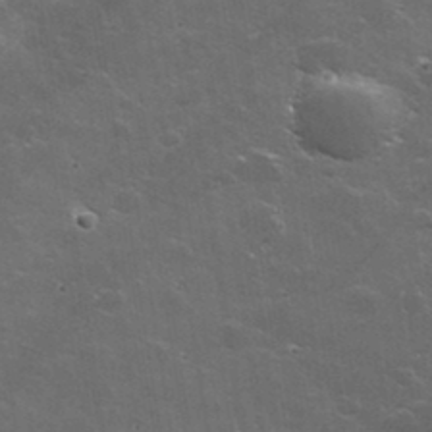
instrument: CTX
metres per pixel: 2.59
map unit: lHvf
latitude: 35.5371
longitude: -91.8016
